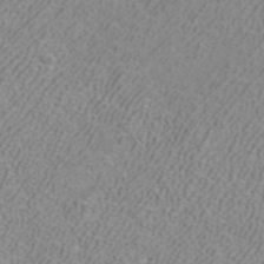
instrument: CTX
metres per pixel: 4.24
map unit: ANa
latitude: 40.1199
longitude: 21.8611
